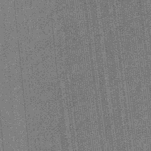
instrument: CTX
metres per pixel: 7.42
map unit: eHb
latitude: -32.1417
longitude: 73.8233
